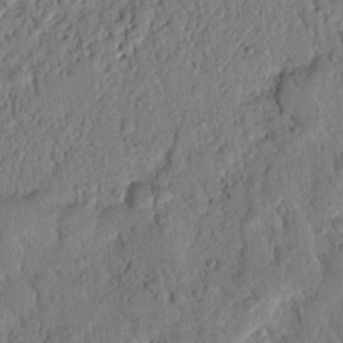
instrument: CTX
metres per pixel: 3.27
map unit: Nhu
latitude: 20.6302
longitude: -78.2712
